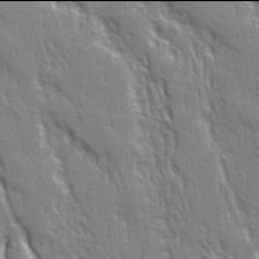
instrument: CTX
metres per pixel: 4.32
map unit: Ave
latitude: 21.9906
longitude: -134.8758
